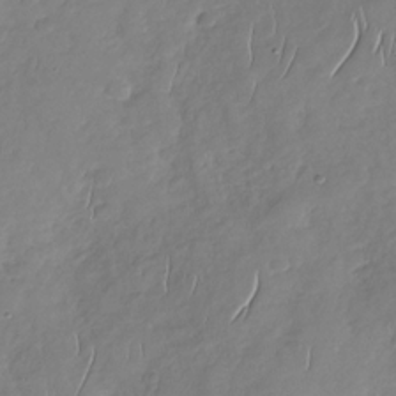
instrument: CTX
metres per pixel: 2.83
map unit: Nhu
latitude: -31.5399
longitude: -61.4426
